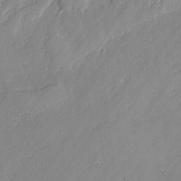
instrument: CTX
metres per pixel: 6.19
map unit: lAvf
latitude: -1.3510
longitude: -106.7813
